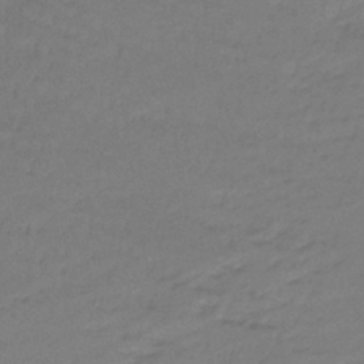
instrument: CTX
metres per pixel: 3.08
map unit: lHb
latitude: -42.7652
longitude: 58.3684
